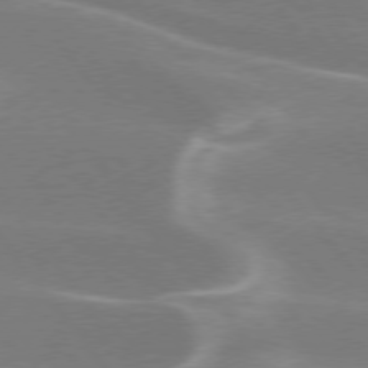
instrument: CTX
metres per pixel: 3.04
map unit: lApd
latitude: 75.8772
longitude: -62.2901
